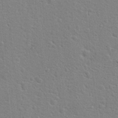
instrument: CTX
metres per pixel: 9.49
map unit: Hto
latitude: 22.1389
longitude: -47.3671
